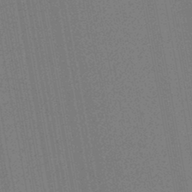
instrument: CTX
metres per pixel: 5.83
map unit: lHb
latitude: -45.2376
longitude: 74.5574
